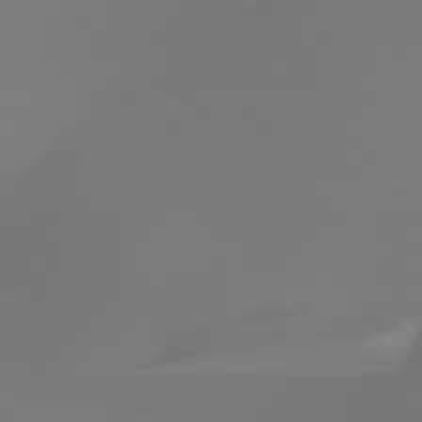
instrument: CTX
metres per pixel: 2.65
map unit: HNb
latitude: -45.1431
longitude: -44.2522
